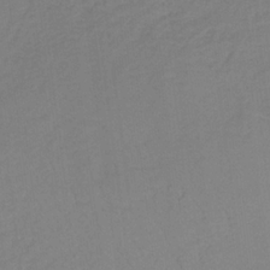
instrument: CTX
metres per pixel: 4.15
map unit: lHb
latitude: -32.6708
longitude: 64.3495
